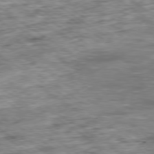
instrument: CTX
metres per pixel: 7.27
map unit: Ap
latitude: -79.5210
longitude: -74.9514
